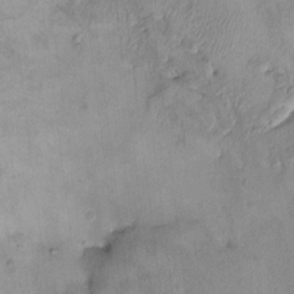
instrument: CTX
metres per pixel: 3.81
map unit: HNhu
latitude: 3.7071
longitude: -5.2159
